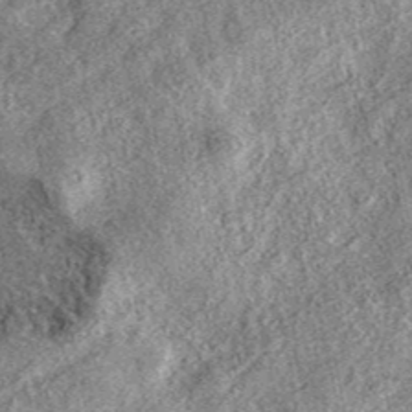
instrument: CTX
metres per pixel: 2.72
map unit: eAb
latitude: 37.3292
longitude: 110.5952
